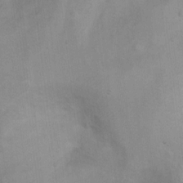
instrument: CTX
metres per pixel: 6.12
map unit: Ht
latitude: 5.5938
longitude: -37.3860
